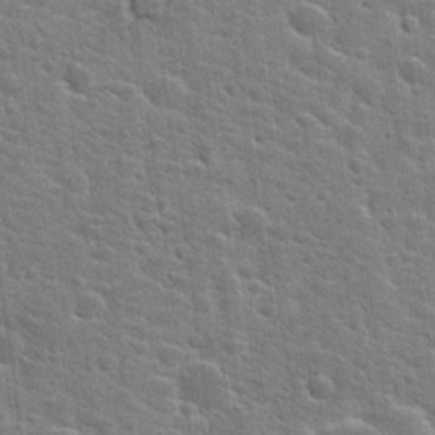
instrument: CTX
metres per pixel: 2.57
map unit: Hto
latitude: 22.3467
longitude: -44.3656
